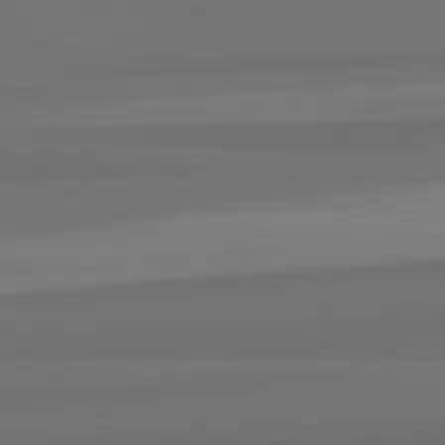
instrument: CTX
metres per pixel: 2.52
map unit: lApd
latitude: 82.8191
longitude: 165.3888
